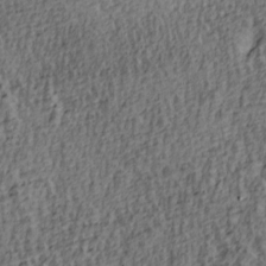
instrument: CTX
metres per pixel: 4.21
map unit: lAa
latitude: 4.3089
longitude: -113.4048
